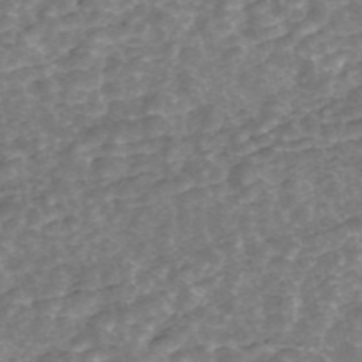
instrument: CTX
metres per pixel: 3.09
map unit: ANa
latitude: 45.1970
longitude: 29.4832
